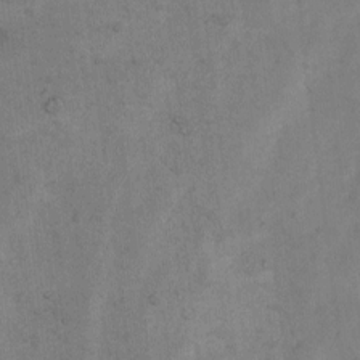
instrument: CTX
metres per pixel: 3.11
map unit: Nhu
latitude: 8.0822
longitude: -23.2348
